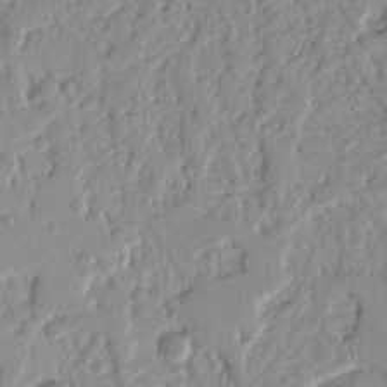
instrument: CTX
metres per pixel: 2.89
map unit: Nhu
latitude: 15.6505
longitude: -78.8380
